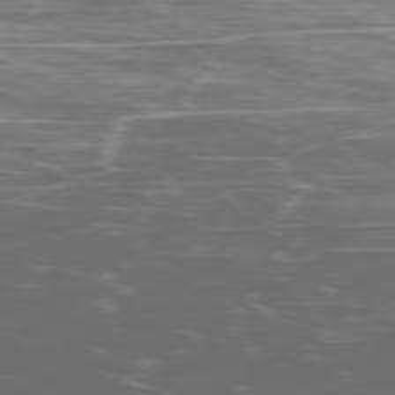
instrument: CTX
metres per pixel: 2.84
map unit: Ap
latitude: -79.1809
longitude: -74.8002
